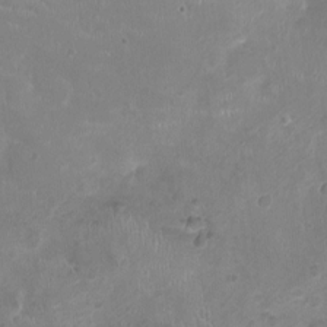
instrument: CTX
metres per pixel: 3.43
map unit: Ht
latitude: -4.6896
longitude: -15.9151
